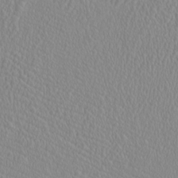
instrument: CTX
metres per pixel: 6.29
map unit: HNhu
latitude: -0.8975
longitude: 1.4266
